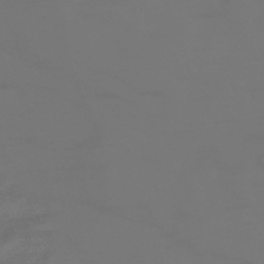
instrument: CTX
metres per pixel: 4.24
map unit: HNhu
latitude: -46.8786
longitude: 90.5952
